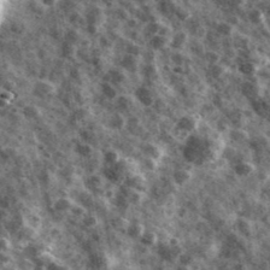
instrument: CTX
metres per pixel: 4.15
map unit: Ave
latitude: 41.9906
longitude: -107.4804
